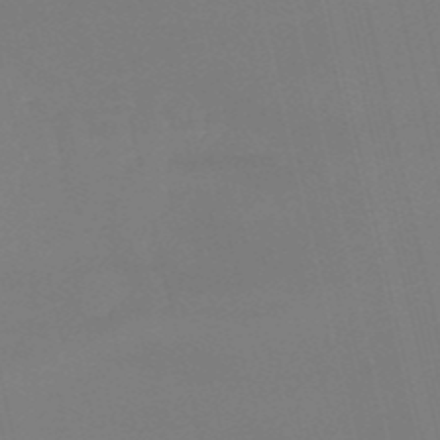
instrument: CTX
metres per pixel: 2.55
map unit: lHb
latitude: -49.2565
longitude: 76.6141
